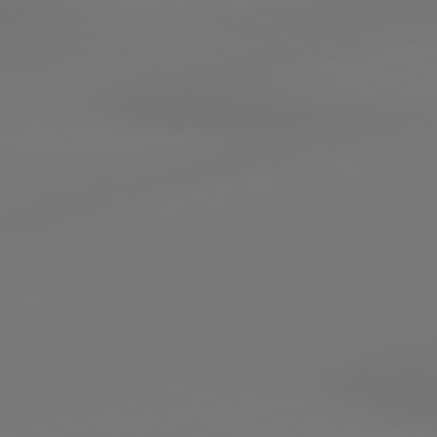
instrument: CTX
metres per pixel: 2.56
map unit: lApd
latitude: 79.1403
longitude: -137.0270
